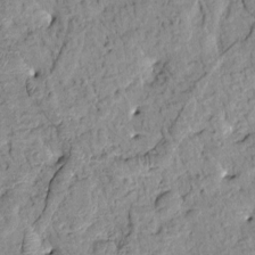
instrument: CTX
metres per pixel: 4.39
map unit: Htu
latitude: 1.2915
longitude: 177.5399
